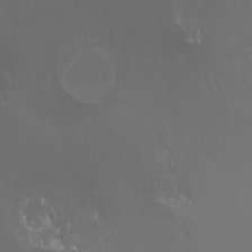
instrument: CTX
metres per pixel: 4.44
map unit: Htu
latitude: -7.1242
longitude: -33.7450
